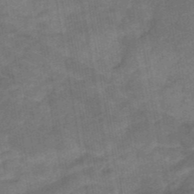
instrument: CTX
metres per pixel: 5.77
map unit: eHb
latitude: -40.0472
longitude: 82.8408
